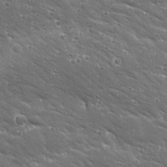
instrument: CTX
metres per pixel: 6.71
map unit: Ave
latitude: 19.4615
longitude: -137.1781
